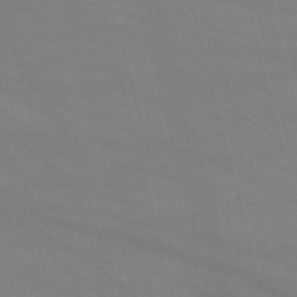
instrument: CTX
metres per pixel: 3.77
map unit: HNb
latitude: -53.2376
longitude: -37.4238
